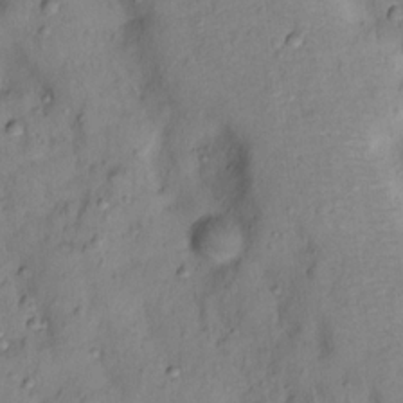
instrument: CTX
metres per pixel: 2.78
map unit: Nhu
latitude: 12.9703
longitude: -29.5749
